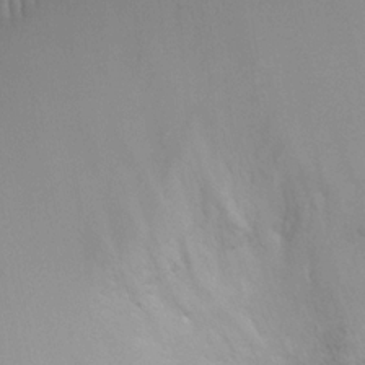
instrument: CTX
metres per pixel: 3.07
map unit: Ht
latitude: 1.3292
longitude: -21.4994
